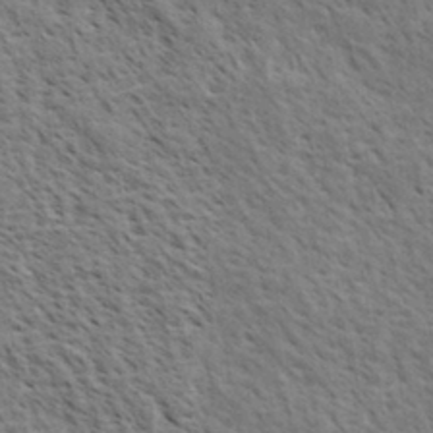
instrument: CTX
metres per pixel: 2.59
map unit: eHh
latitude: 34.1955
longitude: -140.8758
